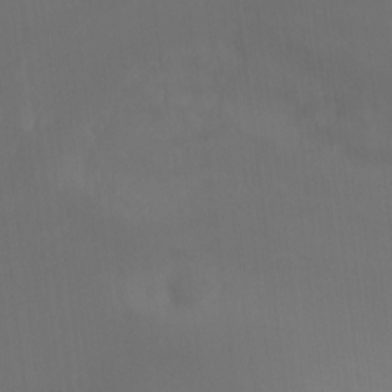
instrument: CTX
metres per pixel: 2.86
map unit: Ht
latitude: -4.0850
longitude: -60.5545
